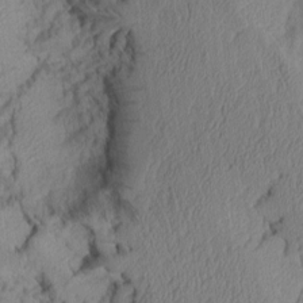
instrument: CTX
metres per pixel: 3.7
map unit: Aa
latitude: 6.8569
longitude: -128.4601
